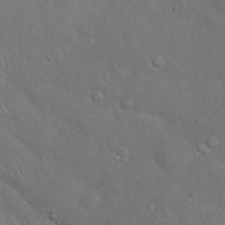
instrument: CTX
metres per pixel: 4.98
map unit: Hto
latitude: 18.1200
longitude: -53.0837
